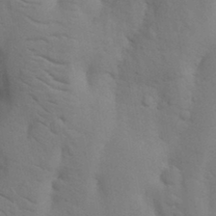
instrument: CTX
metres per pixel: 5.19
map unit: Nhu
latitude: 18.7624
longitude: -76.1577
